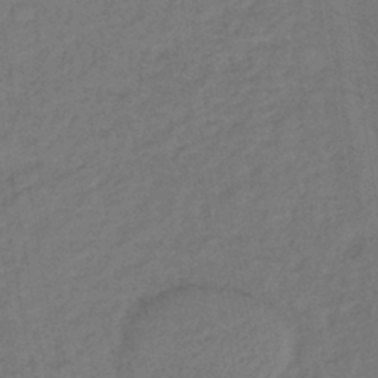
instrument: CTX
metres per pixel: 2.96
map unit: lHb
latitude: -42.1983
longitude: 75.0487
